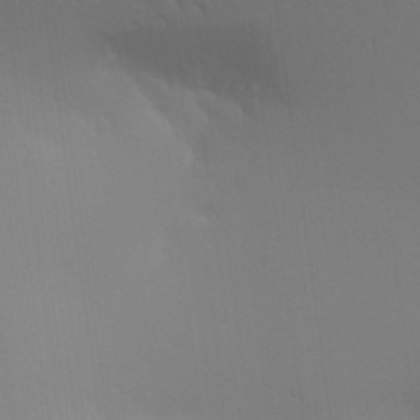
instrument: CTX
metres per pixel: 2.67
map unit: Aa
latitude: 26.3467
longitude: -143.0836
